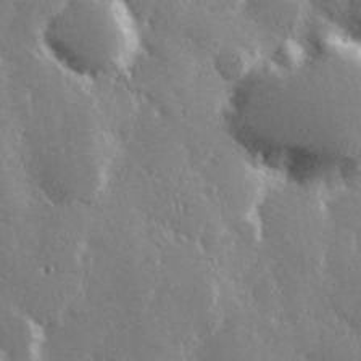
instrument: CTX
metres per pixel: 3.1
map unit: Hve
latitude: 27.8961
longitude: 150.0283
